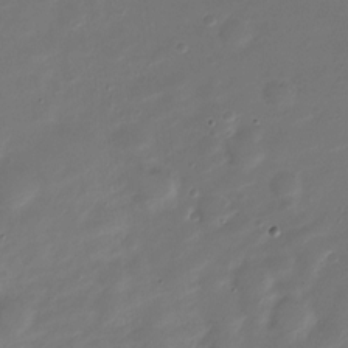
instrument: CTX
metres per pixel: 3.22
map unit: Nve
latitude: -21.0108
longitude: 105.1809
